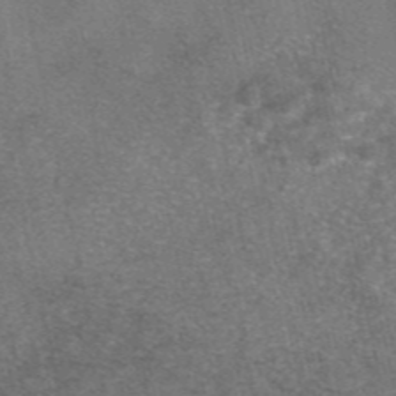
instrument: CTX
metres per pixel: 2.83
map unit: eAb
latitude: 46.5168
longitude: 105.3320
